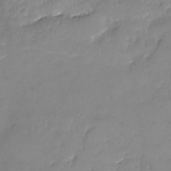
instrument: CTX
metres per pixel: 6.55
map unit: Nhu
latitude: -14.4629
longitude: -63.4049
